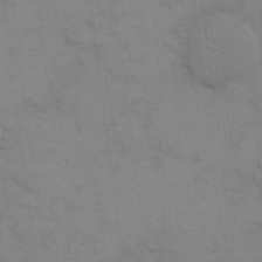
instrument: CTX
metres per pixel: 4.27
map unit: eHh
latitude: 17.8583
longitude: -66.4979
